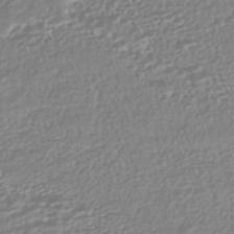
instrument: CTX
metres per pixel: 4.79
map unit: HNhu
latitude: -44.1039
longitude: 100.7085
